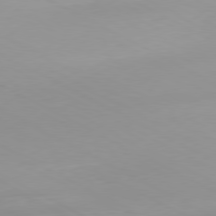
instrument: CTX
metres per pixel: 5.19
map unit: Hpe
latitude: -80.9731
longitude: 16.2173
